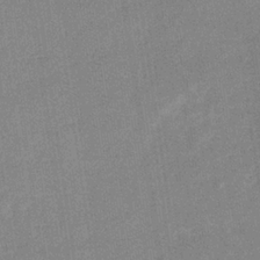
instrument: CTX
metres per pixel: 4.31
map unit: lHb
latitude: -35.3699
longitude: 73.1998
